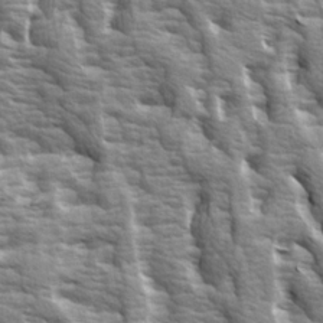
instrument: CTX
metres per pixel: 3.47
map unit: Ave
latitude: 14.6680
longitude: -132.0822
